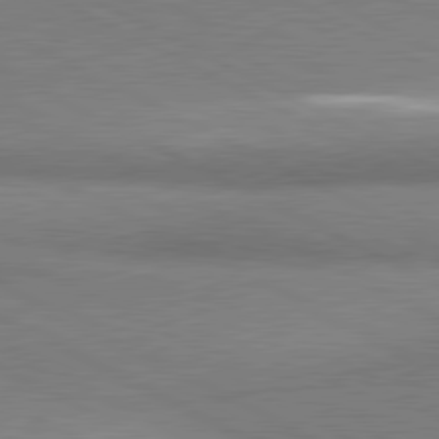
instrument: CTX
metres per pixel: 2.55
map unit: lApd
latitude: 80.9136
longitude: 165.2565
